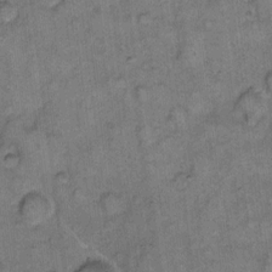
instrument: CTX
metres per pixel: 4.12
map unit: eHh
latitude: 10.8947
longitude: -63.5371
